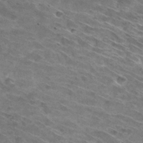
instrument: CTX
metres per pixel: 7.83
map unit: Hto
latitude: 30.7436
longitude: -45.9339
